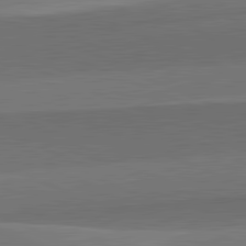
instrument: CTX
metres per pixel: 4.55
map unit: lApd
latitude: 82.2144
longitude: -155.5749
